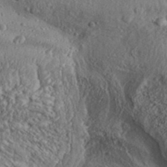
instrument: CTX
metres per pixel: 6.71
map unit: Aa
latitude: 32.5357
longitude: -134.5923
